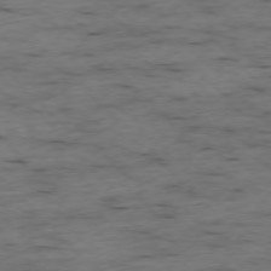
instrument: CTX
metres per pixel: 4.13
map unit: Ap
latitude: -76.6707
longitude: -91.0647
